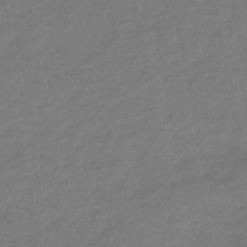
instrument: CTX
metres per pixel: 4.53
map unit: eHb
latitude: -45.5966
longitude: 87.6911
